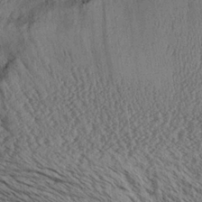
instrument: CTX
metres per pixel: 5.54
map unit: Aa
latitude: 28.3089
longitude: -134.4601
